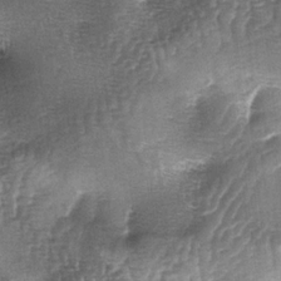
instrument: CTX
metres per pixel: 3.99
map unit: lAa
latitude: -4.9163
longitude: -128.4034
